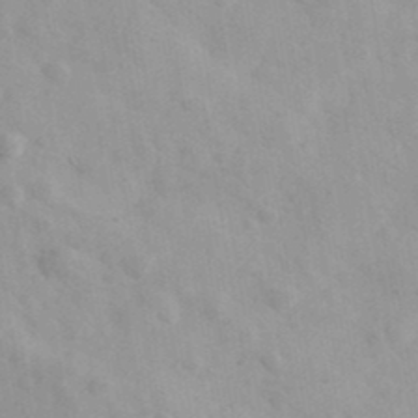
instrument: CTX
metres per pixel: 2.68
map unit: Ave
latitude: 39.3671
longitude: -107.3482
